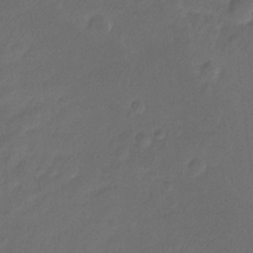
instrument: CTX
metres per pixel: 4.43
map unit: Hto
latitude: -7.8611
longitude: -39.1781
